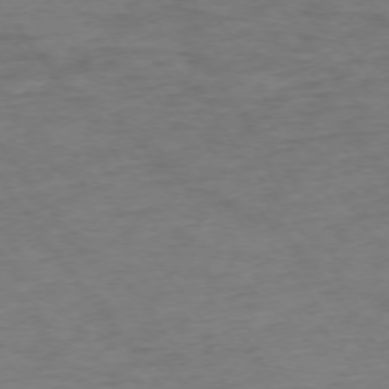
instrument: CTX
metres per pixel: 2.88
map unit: Ap
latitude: -74.8597
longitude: -84.9325
